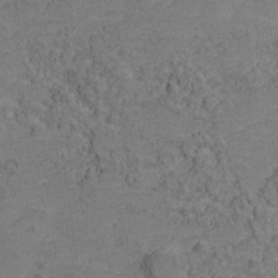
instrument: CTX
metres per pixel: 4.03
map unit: Hve
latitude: -27.8800
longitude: 91.8423
